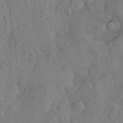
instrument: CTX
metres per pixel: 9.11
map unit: Hto
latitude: 15.1593
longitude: -56.9324
